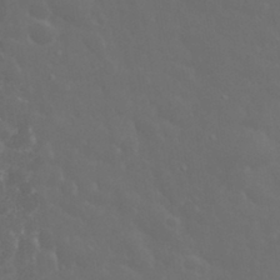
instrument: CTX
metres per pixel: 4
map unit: eHh
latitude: 33.2915
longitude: -60.8947
